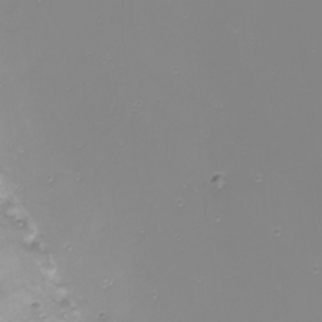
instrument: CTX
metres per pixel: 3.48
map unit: Nhu
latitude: -9.0864
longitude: -80.7435
